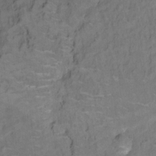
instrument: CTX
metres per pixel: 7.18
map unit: Hto
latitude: 6.0633
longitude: -36.0822
